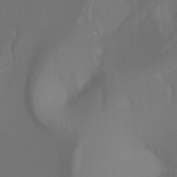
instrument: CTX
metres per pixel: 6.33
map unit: Hto
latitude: -6.6707
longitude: -48.5735
